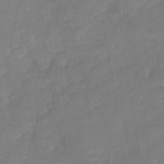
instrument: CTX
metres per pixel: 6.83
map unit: Nhu
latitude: -28.8597
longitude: -62.5546
